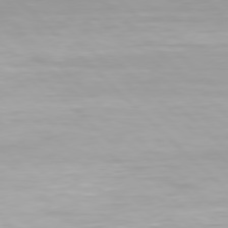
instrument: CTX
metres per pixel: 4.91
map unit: Hpe
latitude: 77.8961
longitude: -167.8583
